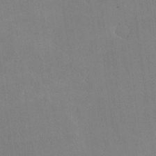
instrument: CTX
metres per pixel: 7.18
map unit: lHvf
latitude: -10.0850
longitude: -102.1011
